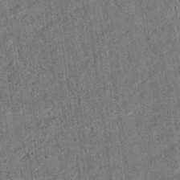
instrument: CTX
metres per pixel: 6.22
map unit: eAb
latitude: 35.1970
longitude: 115.3887
